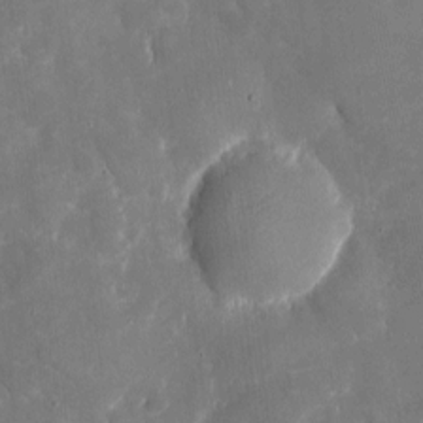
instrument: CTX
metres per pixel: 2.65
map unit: eHh
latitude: 5.2915
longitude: -70.0255
